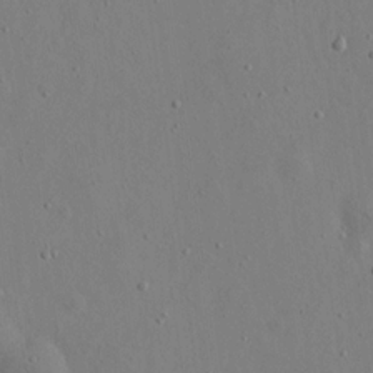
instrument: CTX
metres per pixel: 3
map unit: eHh
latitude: 17.6316
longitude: -70.2333
